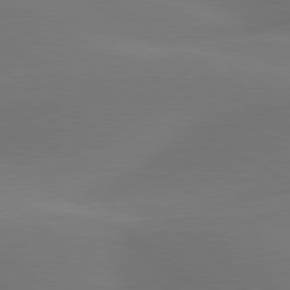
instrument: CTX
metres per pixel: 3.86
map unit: lApd
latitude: 79.8961
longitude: -89.9528
